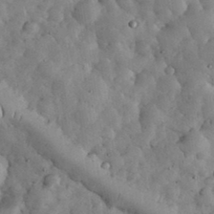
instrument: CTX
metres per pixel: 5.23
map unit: eHh
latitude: 34.0255
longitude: -68.7057
